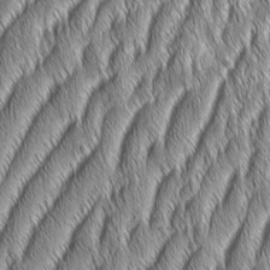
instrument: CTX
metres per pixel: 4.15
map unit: Aa
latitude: 6.9514
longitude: -131.0648
